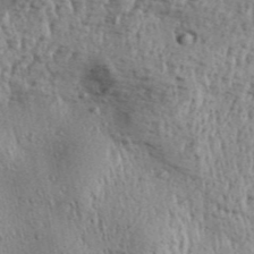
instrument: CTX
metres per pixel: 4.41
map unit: Aa
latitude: 30.2523
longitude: -136.9892
